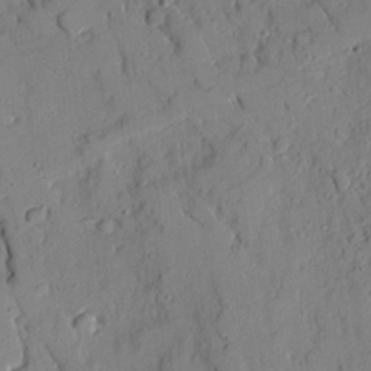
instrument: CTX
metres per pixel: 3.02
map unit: Ave
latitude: 18.2900
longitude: -128.8569
